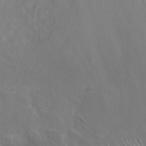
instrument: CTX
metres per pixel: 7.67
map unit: Nhu
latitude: 23.8016
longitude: -64.1200
